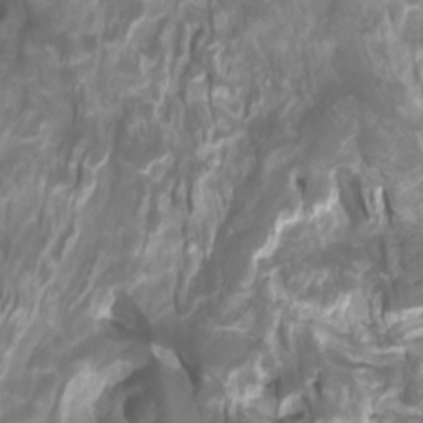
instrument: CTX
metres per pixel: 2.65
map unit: Htu
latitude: -10.8219
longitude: -74.9325
